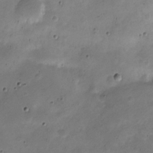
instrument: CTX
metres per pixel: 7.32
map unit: Nve
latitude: -24.1984
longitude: 105.6722
